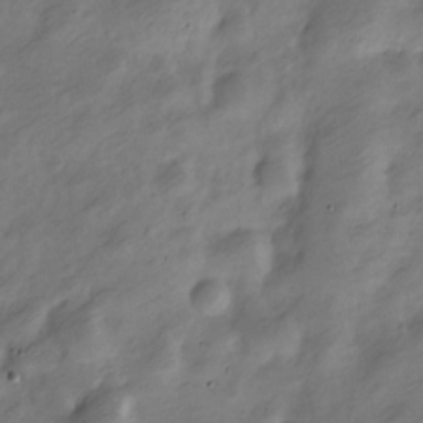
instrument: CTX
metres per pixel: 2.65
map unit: Nve
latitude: -25.1998
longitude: 107.0676
